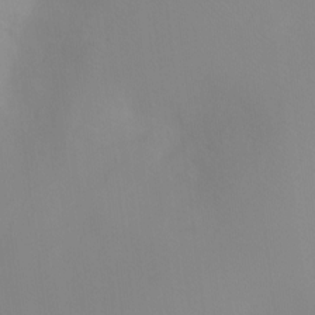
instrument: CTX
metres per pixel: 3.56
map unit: Ht
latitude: -11.8611
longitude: -39.5371
